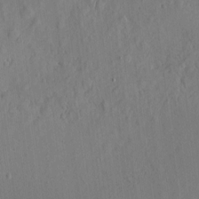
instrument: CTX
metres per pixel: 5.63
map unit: eHh
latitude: 4.4790
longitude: -73.3482
